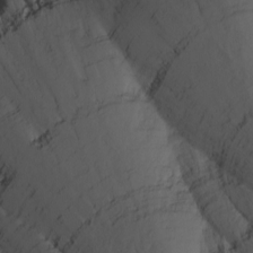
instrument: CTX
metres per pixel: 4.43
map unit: Nhu
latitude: -2.8974
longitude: -73.9906
